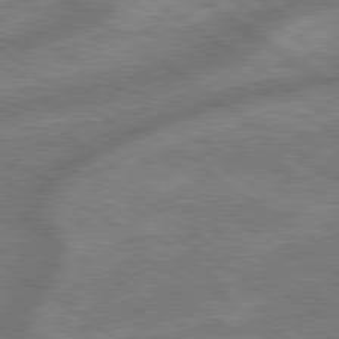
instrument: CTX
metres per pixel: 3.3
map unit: lApd
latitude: 79.2726
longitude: -171.8016
